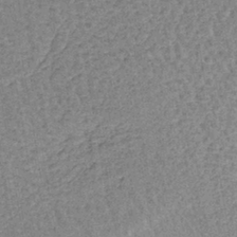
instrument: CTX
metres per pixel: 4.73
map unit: lHb
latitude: -40.1606
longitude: 63.0108
